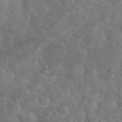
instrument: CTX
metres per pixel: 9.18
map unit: eHh
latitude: 33.5371
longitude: -65.9906
